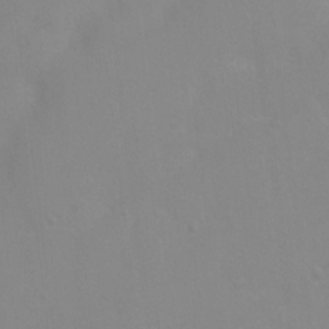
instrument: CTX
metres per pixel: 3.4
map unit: Nhu
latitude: 3.9906
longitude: -25.4804
